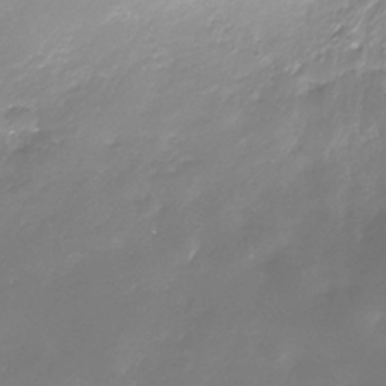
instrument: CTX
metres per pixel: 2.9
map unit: Nhe
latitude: -35.3132
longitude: -92.4223
